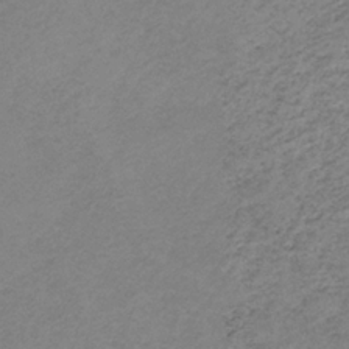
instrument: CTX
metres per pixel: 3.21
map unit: HNb
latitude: -33.2754
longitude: 61.1998
